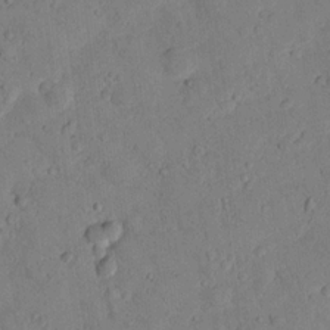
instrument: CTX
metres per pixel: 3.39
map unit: lHvf
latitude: 13.2159
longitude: 177.8422
